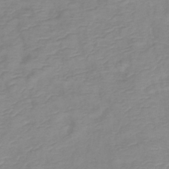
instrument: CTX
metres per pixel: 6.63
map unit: lHb
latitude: -40.5763
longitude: 76.7274
